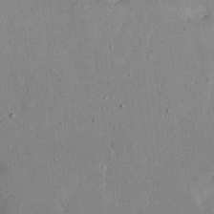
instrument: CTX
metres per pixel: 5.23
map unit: Aa
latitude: 12.8002
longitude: -140.2711
